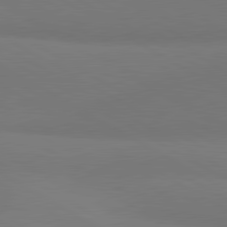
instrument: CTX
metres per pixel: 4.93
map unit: lApd
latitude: 81.2159
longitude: 160.0472
